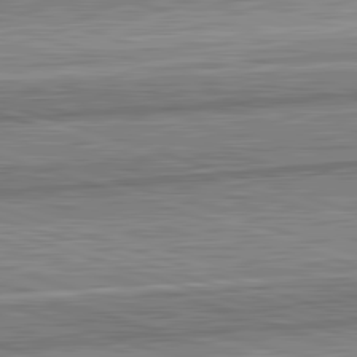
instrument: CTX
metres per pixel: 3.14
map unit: lApd
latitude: 82.6490
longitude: 167.6155
